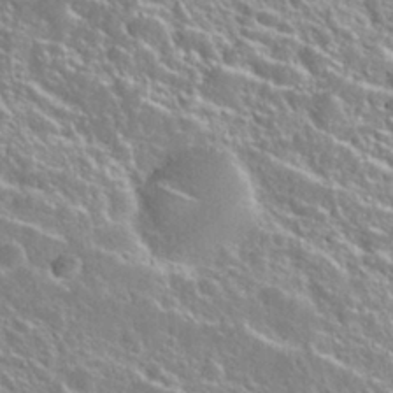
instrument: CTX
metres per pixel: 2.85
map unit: Nhu
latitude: 28.4790
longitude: -51.9150
